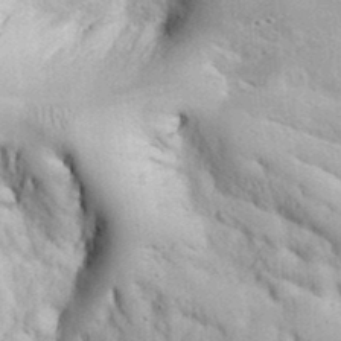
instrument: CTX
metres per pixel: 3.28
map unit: eHh
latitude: 36.1956
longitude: -66.9135
